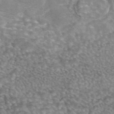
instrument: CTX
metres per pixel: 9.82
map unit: eAb
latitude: 44.8191
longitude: 109.0486
